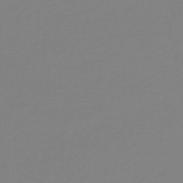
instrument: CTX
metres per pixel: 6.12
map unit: lHb
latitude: -41.3887
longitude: 63.6344
